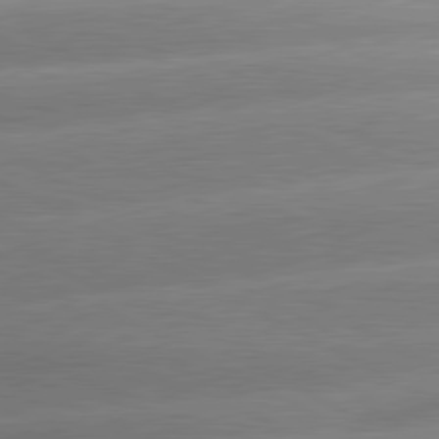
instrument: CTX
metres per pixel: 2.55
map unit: lApd
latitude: 80.8569
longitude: -158.4223
